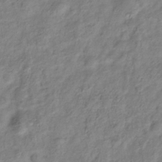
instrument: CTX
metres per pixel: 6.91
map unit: Hve
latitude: -33.9556
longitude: 89.3887
